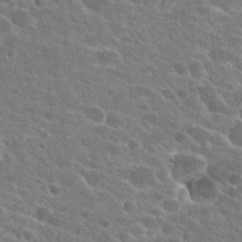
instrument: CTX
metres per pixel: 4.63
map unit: Hto
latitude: 24.3656
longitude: -39.0647
